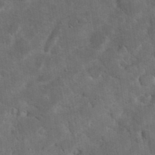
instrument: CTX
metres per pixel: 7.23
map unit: eHh
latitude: 37.4049
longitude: -67.0836
